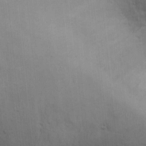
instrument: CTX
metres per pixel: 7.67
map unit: Ht
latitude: -3.1242
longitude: -14.8380
